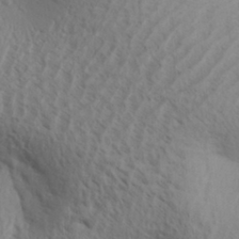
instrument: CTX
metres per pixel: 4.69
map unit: Aa
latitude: 30.8569
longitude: -140.0444
